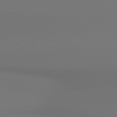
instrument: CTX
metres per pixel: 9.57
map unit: lApd
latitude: 80.6868
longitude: 152.6707
